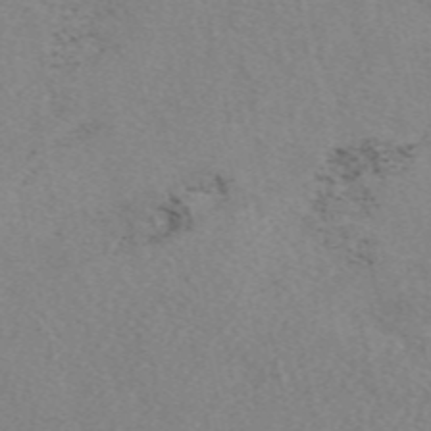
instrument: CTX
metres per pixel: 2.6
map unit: eAb
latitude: 49.2159
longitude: 107.2943
